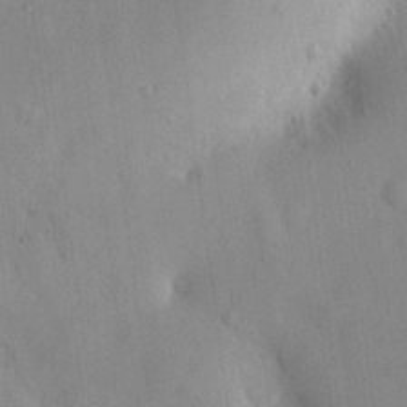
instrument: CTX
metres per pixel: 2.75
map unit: lHvf
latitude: 14.8947
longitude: 179.5210
